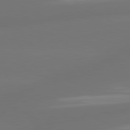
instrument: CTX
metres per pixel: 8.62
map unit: lApd
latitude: 81.1592
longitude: -165.8205
